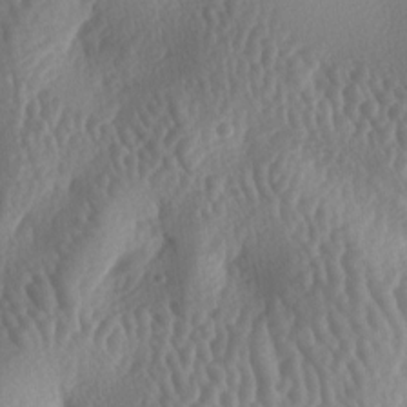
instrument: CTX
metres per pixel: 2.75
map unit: lAa
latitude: -6.6707
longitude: -128.4223
